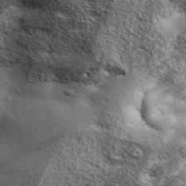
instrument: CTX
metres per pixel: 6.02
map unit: ANa
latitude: 39.5371
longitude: -90.6679
